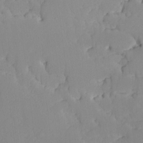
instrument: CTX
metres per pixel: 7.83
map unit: Ave
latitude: -9.3510
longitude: -116.8947
